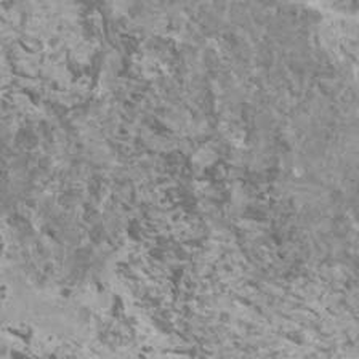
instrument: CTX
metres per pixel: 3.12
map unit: HNhu
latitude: 1.5560
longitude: 0.6708
